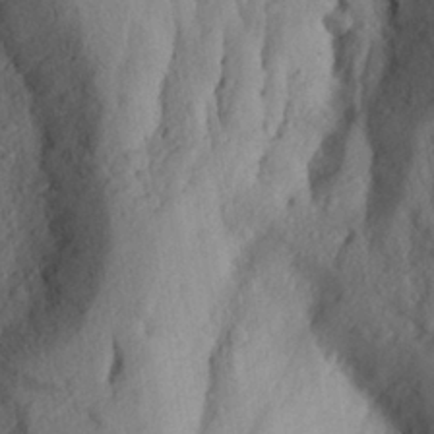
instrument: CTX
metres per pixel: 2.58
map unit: Aa
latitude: 25.3859
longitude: -147.8206
